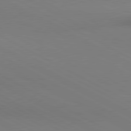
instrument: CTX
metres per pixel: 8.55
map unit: lApd
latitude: 80.6490
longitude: 145.7856
